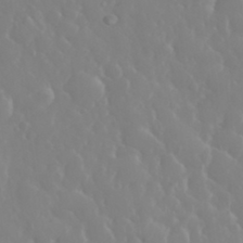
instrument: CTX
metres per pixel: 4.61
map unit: eHh
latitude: 33.4993
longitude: -59.6505
